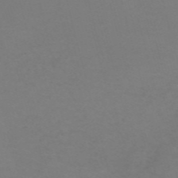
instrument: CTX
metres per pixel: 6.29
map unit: Nve
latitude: -59.1053
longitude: 60.0661
